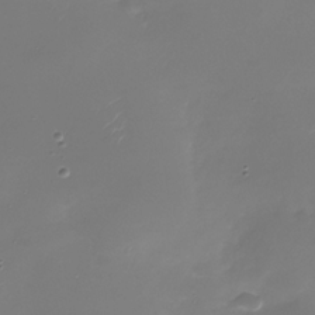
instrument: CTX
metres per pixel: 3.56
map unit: Nhu
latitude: -28.8030
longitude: -69.2348
